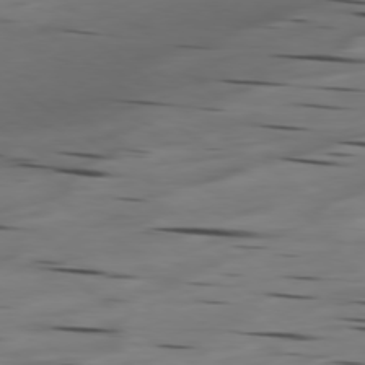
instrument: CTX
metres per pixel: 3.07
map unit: Ap
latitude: -79.3509
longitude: -63.4994
